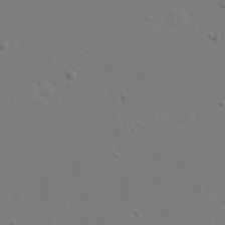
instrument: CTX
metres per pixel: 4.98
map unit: eHh
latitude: 19.4426
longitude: -71.8772
